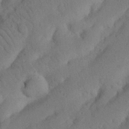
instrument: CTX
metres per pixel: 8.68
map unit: Nhu
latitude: 21.4994
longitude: -74.5735
